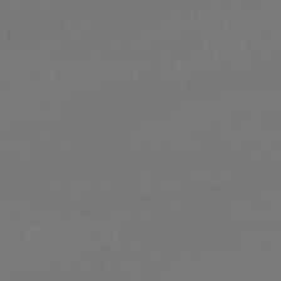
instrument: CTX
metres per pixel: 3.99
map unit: lHb
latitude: -47.1998
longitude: 67.0486
